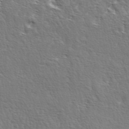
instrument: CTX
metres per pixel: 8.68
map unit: lAa
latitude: -4.0850
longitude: -122.2334
